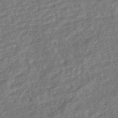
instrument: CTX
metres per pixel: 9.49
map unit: HNhu
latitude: -45.2565
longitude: 101.8611
